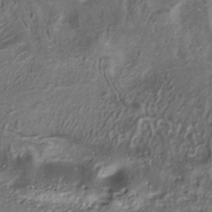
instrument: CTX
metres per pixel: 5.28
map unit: ANa
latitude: -36.4062
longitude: 95.1620
